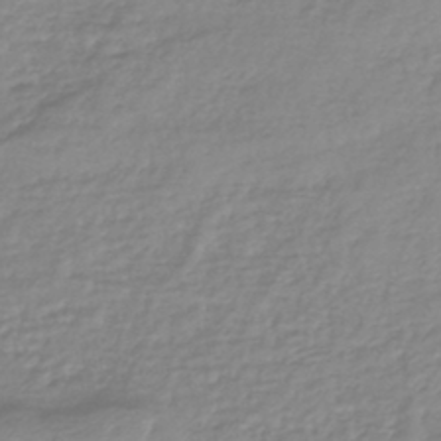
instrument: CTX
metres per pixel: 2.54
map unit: lHb
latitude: -41.8800
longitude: 69.0864
